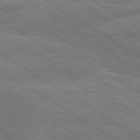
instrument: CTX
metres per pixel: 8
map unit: lApd
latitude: 79.6505
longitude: -162.2712
